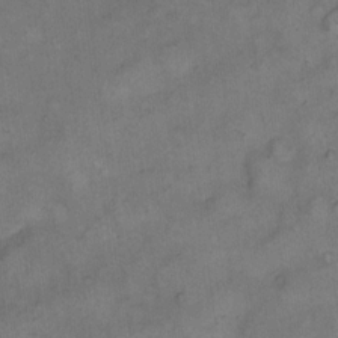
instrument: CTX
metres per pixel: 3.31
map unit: eHh
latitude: 13.6127
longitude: -65.3104
